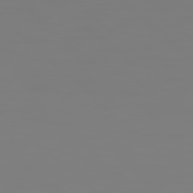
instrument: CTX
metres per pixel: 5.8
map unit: Hpe
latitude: 78.2712
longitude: 178.5007
